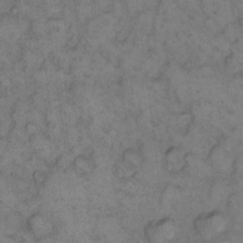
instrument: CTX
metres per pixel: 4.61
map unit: eHh
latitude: 12.7058
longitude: -63.8206
